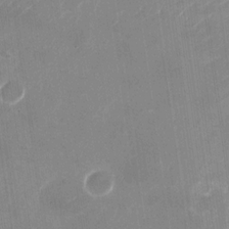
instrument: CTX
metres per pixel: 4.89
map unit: Nhu
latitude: -29.9556
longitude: -71.1214
